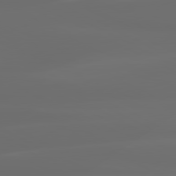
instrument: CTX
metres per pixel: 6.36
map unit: lApd
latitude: 80.7246
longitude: -136.6491
